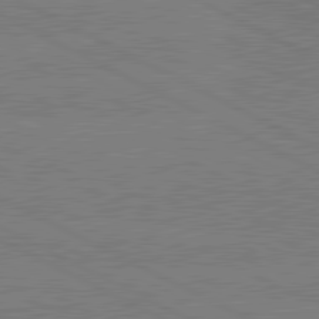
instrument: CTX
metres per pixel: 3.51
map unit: lApd
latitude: 80.8380
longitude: -127.6883
